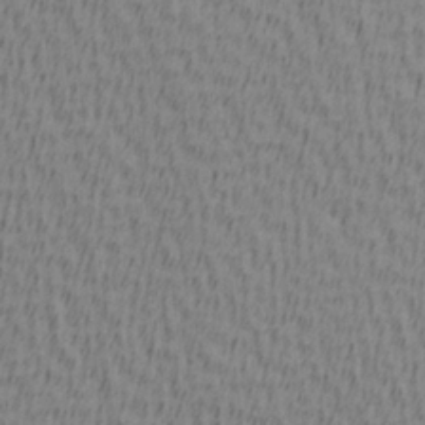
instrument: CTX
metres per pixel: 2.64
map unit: Hve
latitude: 1.7071
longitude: -124.8380
